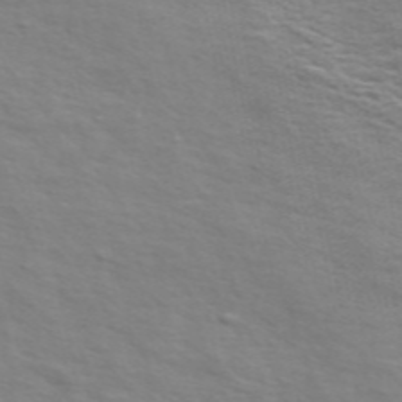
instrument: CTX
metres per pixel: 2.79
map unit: ANa
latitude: 48.7624
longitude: -75.2537
